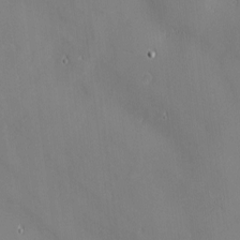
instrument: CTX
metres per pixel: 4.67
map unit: eHh
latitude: -2.6518
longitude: -81.4426
